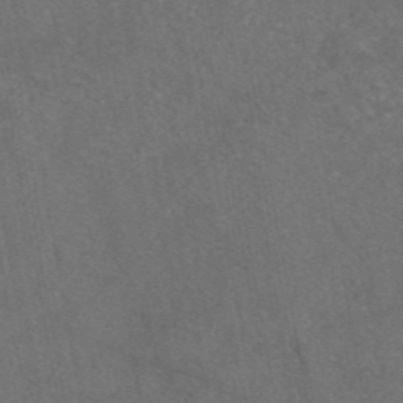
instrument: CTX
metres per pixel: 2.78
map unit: eAb
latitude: 46.8191
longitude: 115.2754
